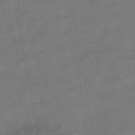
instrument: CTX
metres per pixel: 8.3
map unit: HNhu
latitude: -41.2943
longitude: 103.3510
